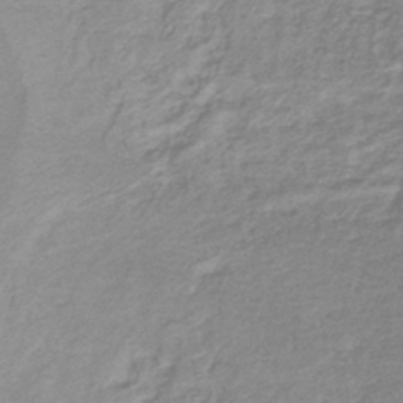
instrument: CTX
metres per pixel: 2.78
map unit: lHb
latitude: -44.8597
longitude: 76.1984
